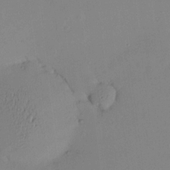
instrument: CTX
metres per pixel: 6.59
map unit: HNhu
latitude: 10.3090
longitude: 16.3496
